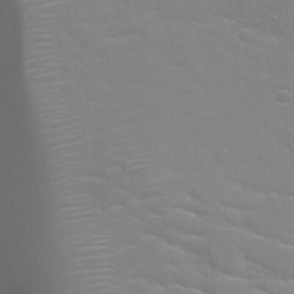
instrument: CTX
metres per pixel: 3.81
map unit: Nhu
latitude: 31.4427
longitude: -50.6679
